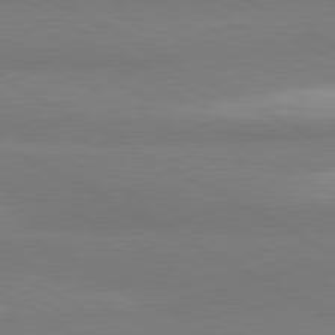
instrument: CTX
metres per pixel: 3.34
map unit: lApd
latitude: 80.6679
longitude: -179.7639
